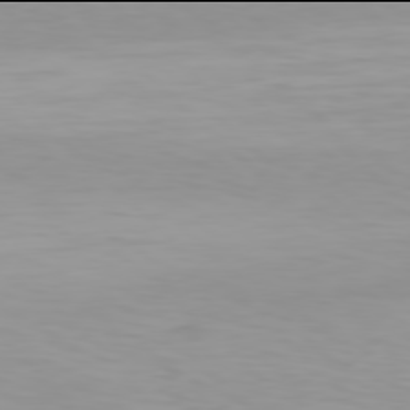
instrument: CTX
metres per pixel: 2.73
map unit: Hpe
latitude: 77.9906
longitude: -136.8758
